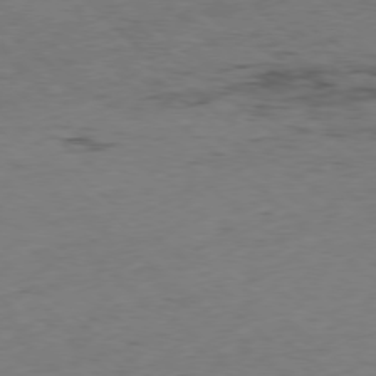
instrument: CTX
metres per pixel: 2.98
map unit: Hpe
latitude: -78.1228
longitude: 16.1606
